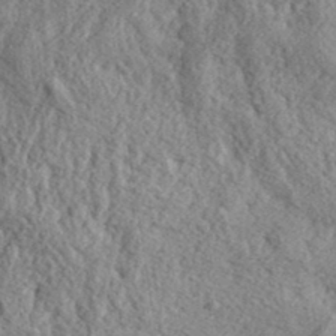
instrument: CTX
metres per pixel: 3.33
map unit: eHh
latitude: 36.7435
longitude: -80.1389
